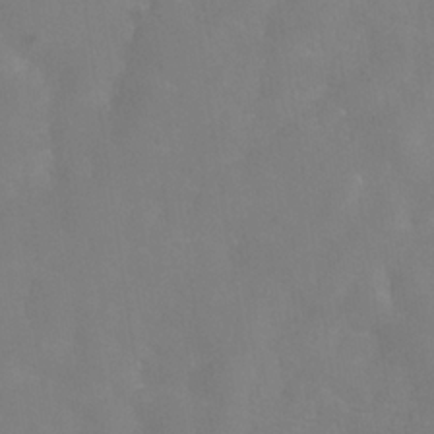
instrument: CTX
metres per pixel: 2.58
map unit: Hve
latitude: -32.4062
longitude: 93.9178
